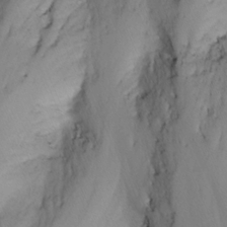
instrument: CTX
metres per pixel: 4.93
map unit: Nhu
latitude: -6.6140
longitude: -65.8583
